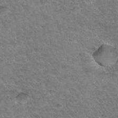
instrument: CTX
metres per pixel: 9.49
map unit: Hto
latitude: 34.6868
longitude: -46.6680
